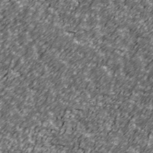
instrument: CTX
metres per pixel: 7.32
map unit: Ave
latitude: 41.1214
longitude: -113.6316
